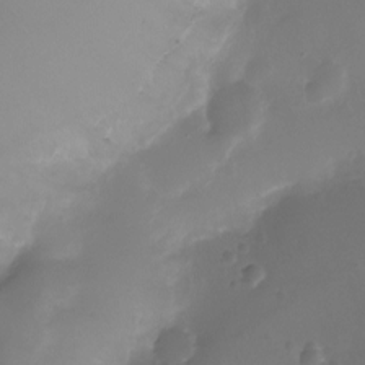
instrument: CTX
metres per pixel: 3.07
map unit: Ht
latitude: -11.5588
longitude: -45.2726
